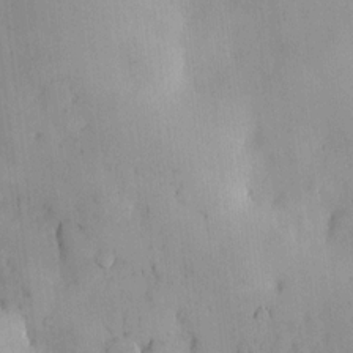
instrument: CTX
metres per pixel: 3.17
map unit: HNhu
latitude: 6.6113
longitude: 14.7841
